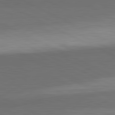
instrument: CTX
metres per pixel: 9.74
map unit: lApd
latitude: 82.2333
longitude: 158.9163
